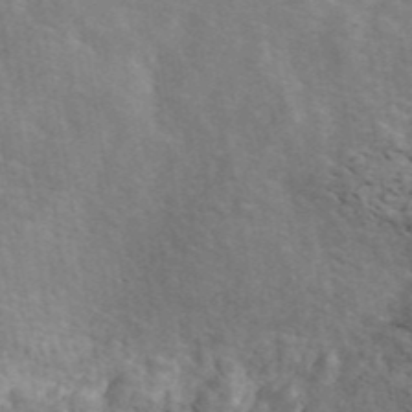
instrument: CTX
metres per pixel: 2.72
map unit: ANa
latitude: 42.3089
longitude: 30.6518
